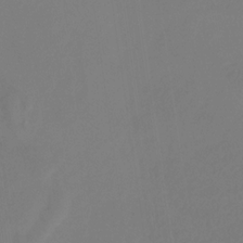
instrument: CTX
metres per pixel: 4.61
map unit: HNhu
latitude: -28.7085
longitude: 66.3684
